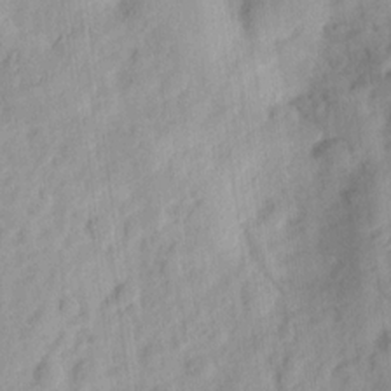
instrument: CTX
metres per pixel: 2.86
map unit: eHh
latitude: 8.4223
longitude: -74.9325
